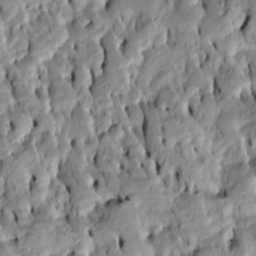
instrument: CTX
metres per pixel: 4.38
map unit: Htu
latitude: -6.7463
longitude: 144.3495
